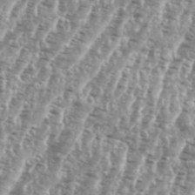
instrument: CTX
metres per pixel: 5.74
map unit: eHh
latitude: 35.3103
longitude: -135.6505
